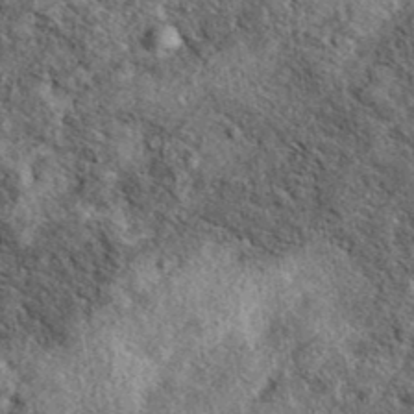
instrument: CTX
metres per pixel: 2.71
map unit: eAb
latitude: 39.3859
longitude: 111.7100
